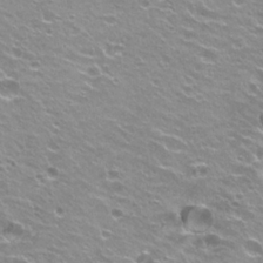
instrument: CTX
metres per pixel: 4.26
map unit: Hto
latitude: 22.8002
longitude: -32.3467
